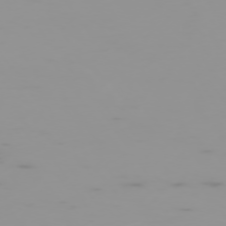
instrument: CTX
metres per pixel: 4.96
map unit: Hpe
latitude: -74.7464
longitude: 7.3698
